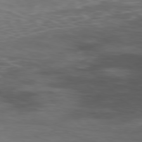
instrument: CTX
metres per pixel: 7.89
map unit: Hpe
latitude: -78.5573
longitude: 14.8219
